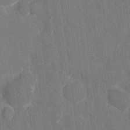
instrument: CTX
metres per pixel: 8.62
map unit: eHh
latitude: 7.3104
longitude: -67.8772
